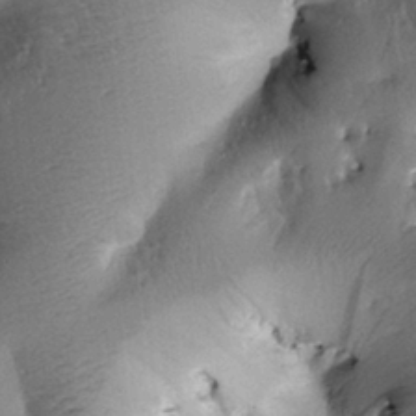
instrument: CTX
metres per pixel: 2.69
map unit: Htu
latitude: 0.4412
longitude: 173.3887
